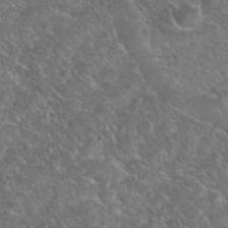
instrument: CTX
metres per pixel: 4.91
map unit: eHh
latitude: 35.2914
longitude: -65.4237
